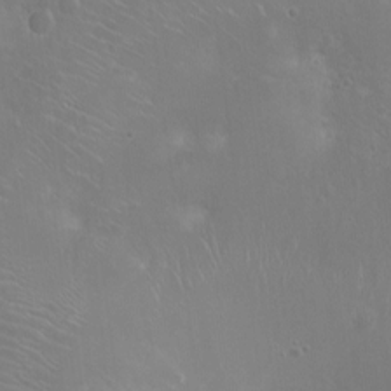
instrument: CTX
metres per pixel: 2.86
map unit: Ht
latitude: -14.7086
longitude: -40.5734
